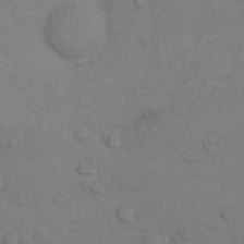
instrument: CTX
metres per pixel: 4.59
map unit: Nhu
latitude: 6.9136
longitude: -24.0255
